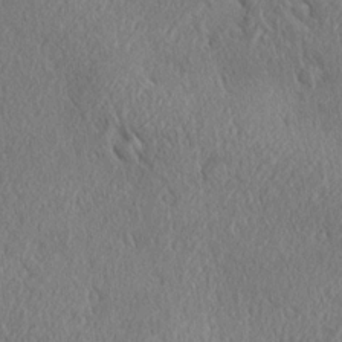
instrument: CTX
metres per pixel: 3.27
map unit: Ave
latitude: 21.8395
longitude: -136.7247
